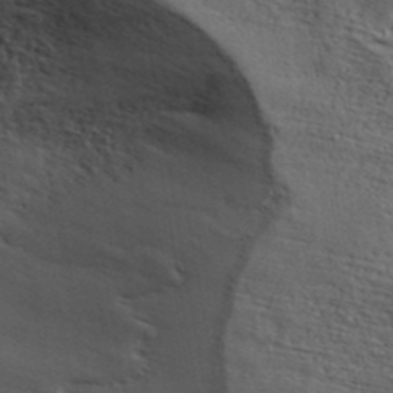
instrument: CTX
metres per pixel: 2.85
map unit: ANa
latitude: 41.3671
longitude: 51.5966
